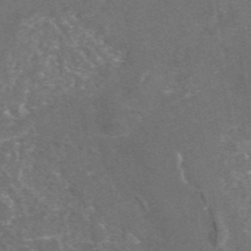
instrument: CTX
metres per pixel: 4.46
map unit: eAb
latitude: 45.2915
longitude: 115.8611
